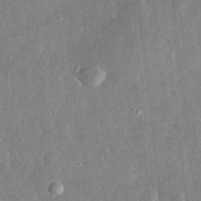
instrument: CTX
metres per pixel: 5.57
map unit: lHvf
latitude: 31.6694
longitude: -89.9339
